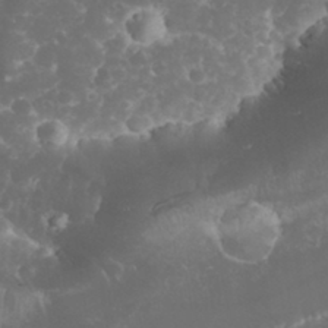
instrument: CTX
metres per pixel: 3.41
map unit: eHh
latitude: 32.7057
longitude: -63.3293
